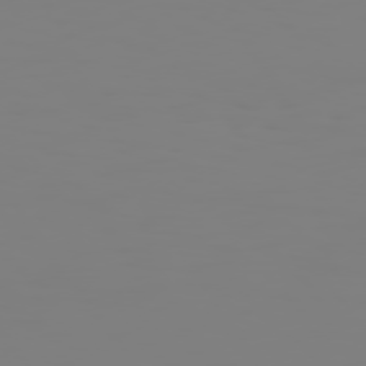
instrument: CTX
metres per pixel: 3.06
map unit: Hpe
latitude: 74.1578
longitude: -126.6680
